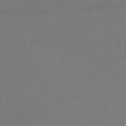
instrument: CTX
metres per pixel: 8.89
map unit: eHh
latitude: -52.4629
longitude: -25.5371
